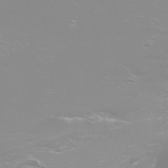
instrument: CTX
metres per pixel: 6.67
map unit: Nhu
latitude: -7.2376
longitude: -79.0837
